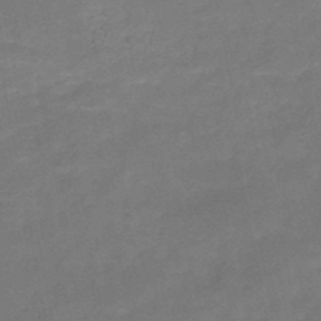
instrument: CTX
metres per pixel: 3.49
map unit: HNb
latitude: -49.4833
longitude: -39.2159
